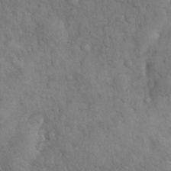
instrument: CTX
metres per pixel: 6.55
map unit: eHh
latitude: 31.6694
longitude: -67.3670
